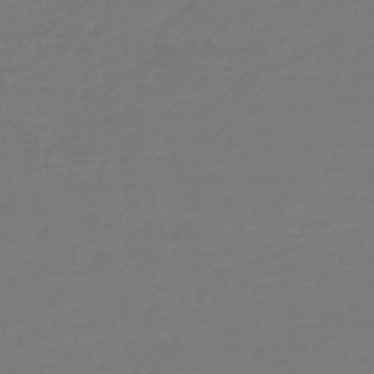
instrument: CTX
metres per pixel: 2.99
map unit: HNb
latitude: -46.7463
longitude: 53.6910
